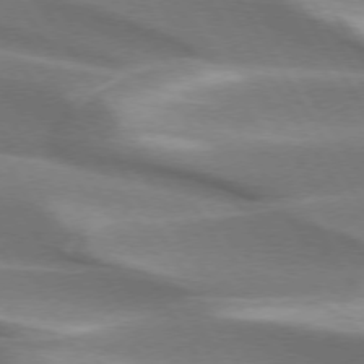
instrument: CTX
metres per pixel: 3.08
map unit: lApd
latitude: 73.5749
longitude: -51.2348
